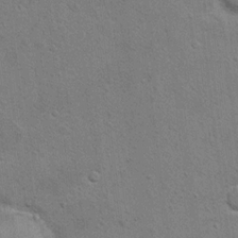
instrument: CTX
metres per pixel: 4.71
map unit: Hto
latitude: 11.5371
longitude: -37.1781
